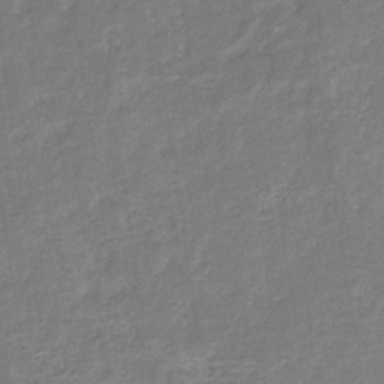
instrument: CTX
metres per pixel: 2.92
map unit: eHb
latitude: -33.7856
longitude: 75.3888
